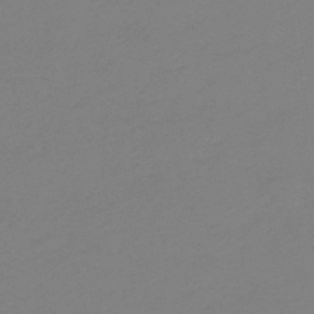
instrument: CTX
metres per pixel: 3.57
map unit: HNb
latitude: -46.4440
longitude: 55.8423
